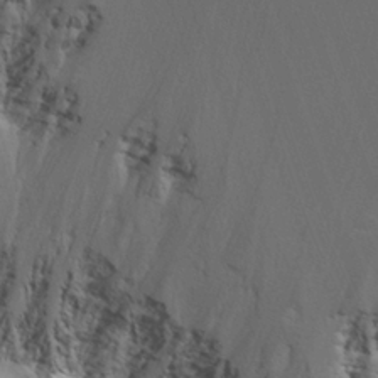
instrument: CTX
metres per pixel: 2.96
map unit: HNhu
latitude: 0.5923
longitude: -3.9528
